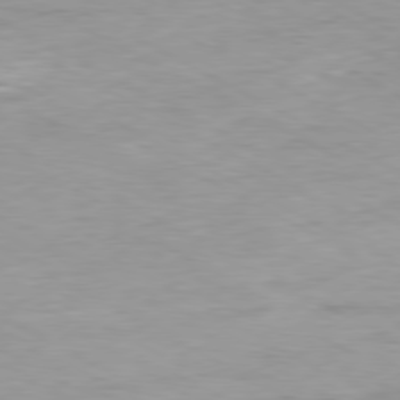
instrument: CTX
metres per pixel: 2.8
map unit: Ap
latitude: -80.1039
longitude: -76.4223
